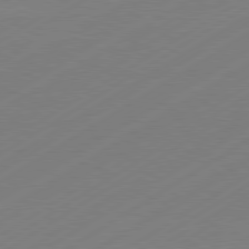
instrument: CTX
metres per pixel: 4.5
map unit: Hpe
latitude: -81.3132
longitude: 14.7464
